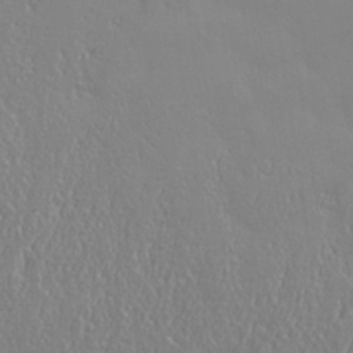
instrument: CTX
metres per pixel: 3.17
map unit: eHh
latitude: 34.4979
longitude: -134.3656
